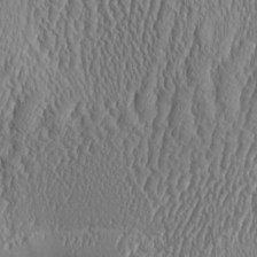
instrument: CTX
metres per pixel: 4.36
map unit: Aa
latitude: 9.2915
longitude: -129.2537
